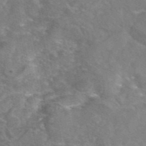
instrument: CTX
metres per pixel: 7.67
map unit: eAb
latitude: 45.1025
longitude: 109.1242
